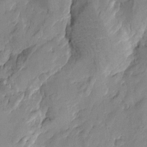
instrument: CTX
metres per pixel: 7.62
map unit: Htu
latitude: -1.9179
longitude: -176.5168
